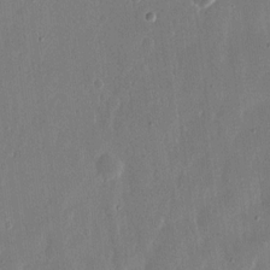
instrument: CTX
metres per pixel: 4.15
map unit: eHh
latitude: 15.0270
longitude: -69.9717
